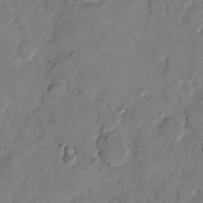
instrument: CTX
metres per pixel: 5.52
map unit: eHh
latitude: 11.8772
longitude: -65.1403
